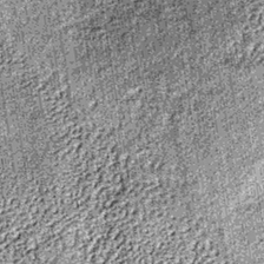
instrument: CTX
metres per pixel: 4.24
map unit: lHb
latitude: -38.6518
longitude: 67.5399
